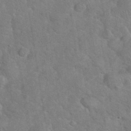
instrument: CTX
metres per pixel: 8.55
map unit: eHh
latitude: 37.1026
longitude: -64.5924
